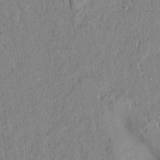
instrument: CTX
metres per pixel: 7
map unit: Aa
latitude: 16.8569
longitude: -148.4412
